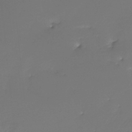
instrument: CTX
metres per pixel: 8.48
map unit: Htu
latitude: -13.8611
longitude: -46.9514
